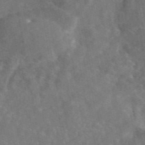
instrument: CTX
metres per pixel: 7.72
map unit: eAb
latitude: 45.5938
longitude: 116.8596
